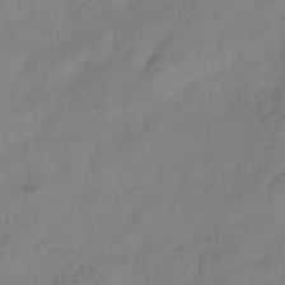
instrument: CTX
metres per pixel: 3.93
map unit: eHb
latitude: -35.9178
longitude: 81.2187
